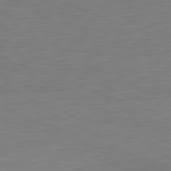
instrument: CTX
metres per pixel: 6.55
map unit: Hpe
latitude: -81.7478
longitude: 9.4076
